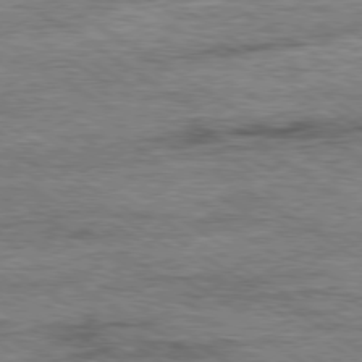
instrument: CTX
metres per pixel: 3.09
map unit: Ap
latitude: -79.9556
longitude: -78.5168
